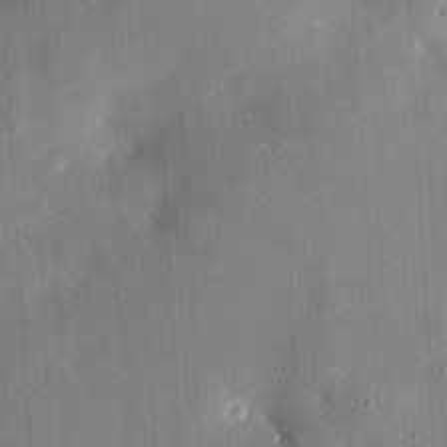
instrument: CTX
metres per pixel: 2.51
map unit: eHh
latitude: 4.5168
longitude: -68.6869
